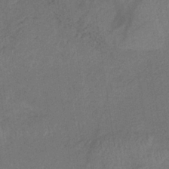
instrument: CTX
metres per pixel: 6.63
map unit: HNb
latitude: -32.2929
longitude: 63.1620
